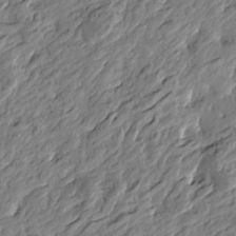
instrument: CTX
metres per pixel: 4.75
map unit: Htu
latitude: -3.6343
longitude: 179.7477
